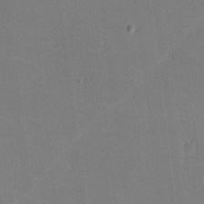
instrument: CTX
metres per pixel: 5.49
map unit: lHvf
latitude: -10.1606
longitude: -100.5924
